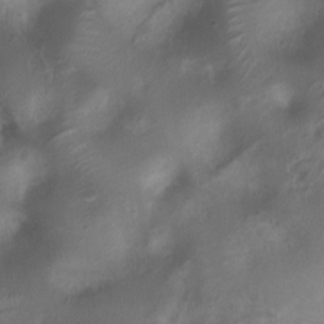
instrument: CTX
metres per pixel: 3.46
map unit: Nhu
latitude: 6.7813
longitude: -21.4048
